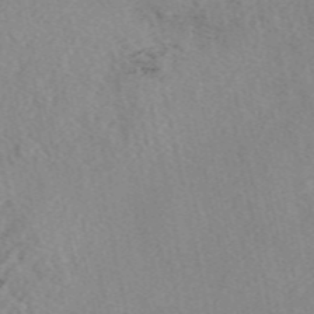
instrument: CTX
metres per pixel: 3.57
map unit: eAb
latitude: 48.6679
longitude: 105.6155
